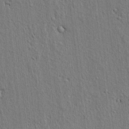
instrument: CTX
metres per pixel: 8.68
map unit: lAvf
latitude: 7.2348
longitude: 167.0297
